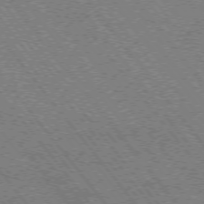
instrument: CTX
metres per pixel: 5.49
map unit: Hpe
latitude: -75.8423
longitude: -14.1578
